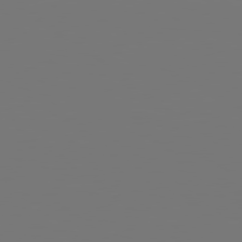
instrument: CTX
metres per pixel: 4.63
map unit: Hpe
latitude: 78.8569
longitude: -139.0836
